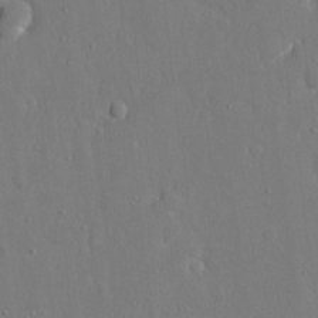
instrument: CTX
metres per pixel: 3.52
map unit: eHh
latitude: 16.8380
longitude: -70.8002
